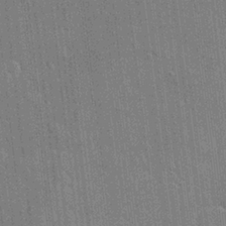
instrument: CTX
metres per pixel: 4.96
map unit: eHh
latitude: 5.7261
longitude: -74.5168
